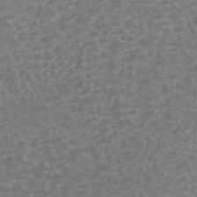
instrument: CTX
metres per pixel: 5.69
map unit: Nhe
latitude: -45.4454
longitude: 152.8974
